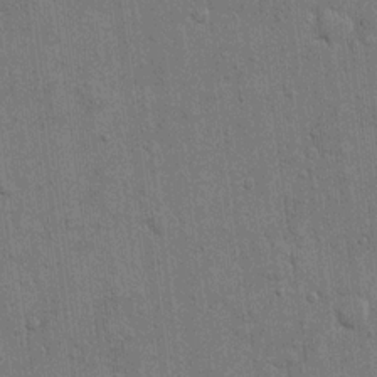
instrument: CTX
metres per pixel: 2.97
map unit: eHh
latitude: 15.3860
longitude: -68.9703
